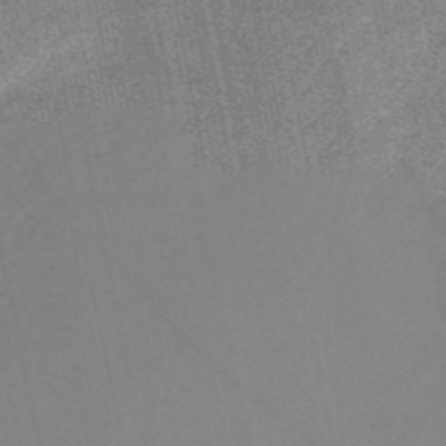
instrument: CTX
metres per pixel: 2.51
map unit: HNb
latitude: -52.5384
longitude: -42.4790
